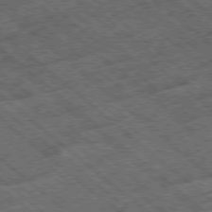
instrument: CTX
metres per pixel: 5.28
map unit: Ap
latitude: -78.8030
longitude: -52.1200
